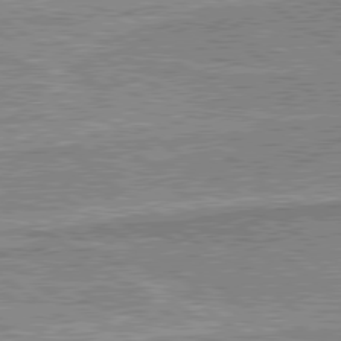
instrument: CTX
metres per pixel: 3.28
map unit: lApd
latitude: 79.5371
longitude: 175.8989
